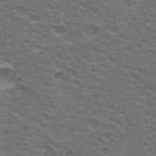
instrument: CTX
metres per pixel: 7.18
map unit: Hto
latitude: 19.9906
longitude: -32.1767
